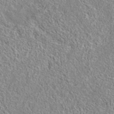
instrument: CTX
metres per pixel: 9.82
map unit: eAb
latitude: 35.9339
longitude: 112.7274
